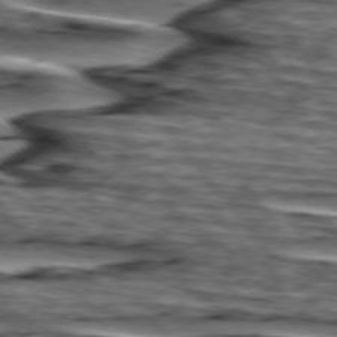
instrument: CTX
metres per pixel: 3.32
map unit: lApd
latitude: 75.2537
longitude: -72.9703
